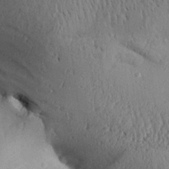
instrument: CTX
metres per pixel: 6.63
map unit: Aa
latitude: 28.6112
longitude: -134.3089
